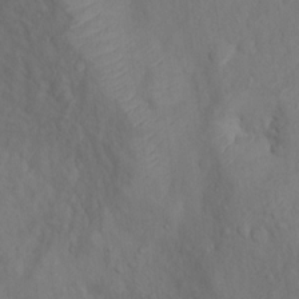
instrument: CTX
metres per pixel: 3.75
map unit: Nhu
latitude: 10.0255
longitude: -26.0444
